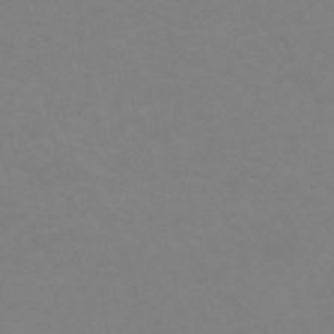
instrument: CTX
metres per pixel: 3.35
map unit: eHh
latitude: -53.7099
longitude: -24.6301
